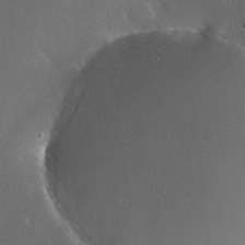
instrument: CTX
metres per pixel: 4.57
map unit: HNhu
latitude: 5.7827
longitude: 14.5007
